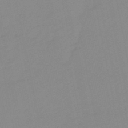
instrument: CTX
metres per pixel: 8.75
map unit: lHb
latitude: -49.3888
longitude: 81.0109
